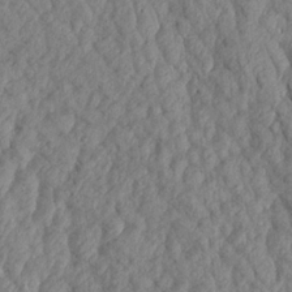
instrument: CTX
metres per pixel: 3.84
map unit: Aa
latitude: 18.1766
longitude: -145.7072
